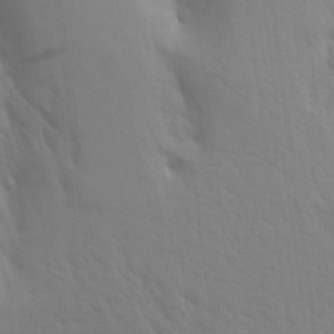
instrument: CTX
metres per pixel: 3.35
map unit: Aa
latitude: 16.0255
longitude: -147.4238
